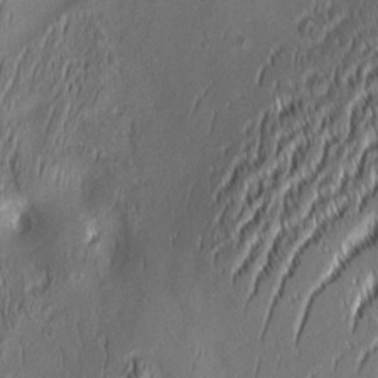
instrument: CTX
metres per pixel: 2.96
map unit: Aa
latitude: 8.4979
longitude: -131.6883
